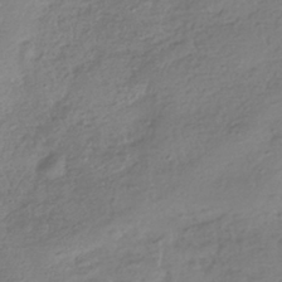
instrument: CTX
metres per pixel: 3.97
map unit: HNhu
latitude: -41.4832
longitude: 99.5966
